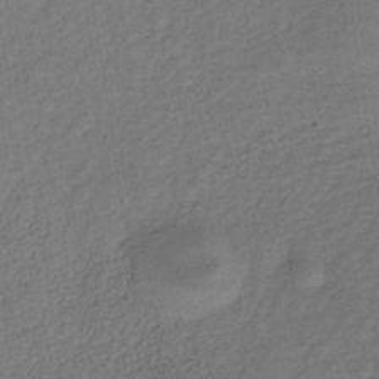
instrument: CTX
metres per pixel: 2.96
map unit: lHb
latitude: -34.1606
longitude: 65.1620
